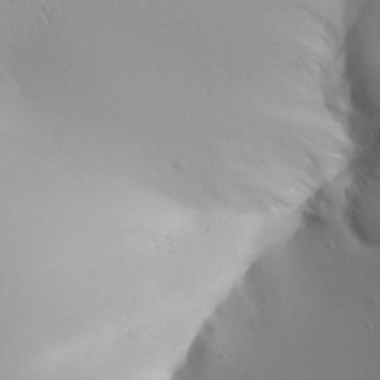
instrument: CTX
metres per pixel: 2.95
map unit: Aa
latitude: 31.8773
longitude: -143.1025
